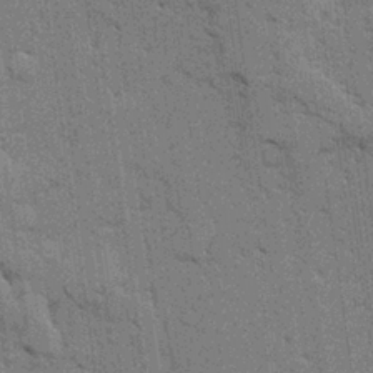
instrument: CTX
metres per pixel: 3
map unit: Ave
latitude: 24.2144
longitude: -130.6302
